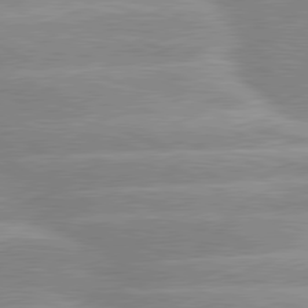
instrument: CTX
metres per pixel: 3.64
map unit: lApd
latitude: 80.4223
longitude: -125.0647
